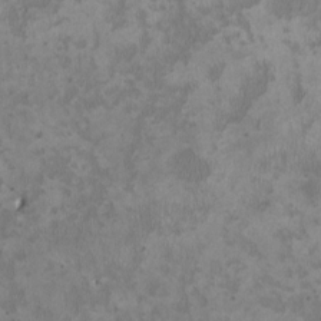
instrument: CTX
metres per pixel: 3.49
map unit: HNhu
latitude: 2.9136
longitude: -4.0444
